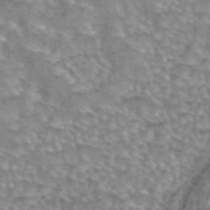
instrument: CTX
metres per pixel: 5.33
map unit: eAb
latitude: 44.0633
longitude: 104.0472
